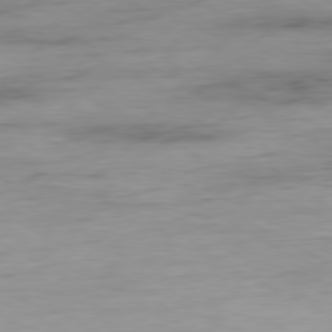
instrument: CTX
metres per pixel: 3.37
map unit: Ap
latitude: -80.8030
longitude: -96.2145
